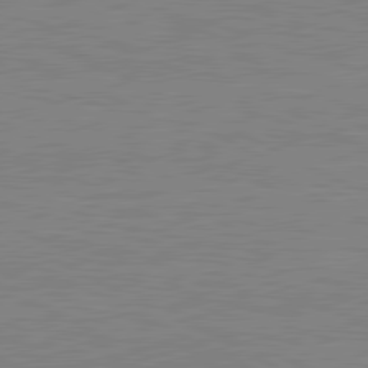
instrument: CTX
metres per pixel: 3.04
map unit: lApd
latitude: 80.7435
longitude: 170.1039
